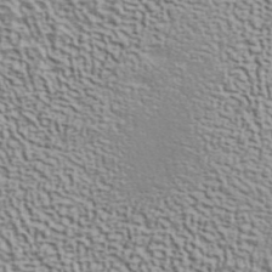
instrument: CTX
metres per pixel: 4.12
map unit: ANa
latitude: 40.8191
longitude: 29.5399
